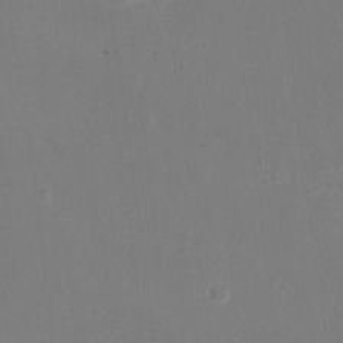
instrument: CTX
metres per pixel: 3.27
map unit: Ht
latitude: -18.4440
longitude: -43.9906
